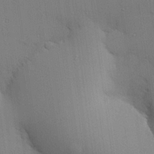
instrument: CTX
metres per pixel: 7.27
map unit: Hve
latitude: 25.9717
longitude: -90.3656
